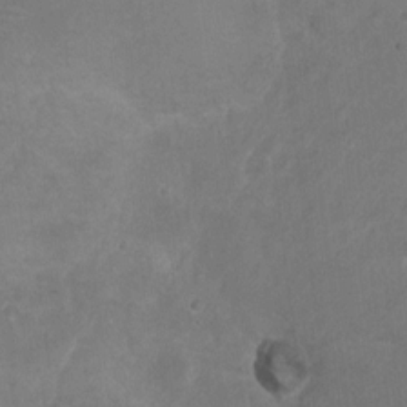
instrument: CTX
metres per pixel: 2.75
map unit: Hto
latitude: 6.1767
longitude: -35.2537
